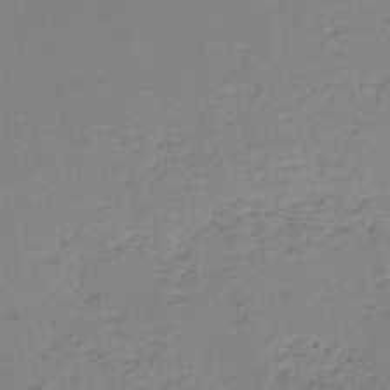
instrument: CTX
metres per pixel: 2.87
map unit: HNb
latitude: -50.8786
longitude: -52.9514
